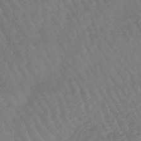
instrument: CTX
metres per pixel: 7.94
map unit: eHb
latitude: -45.1431
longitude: 80.2362
